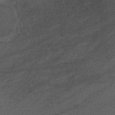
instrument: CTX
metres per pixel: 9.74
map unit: lHb
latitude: -38.8786
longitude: 71.3510
